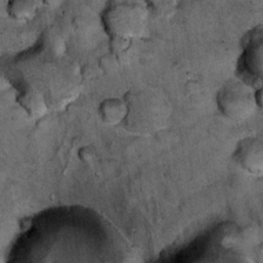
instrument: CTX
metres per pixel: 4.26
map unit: Nhu
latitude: 15.8773
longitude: -32.6490
